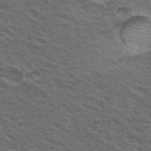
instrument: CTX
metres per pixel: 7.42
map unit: Nhu
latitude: 19.9717
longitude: -31.0081
